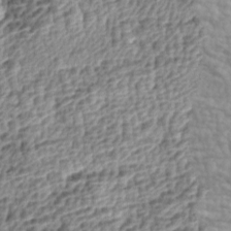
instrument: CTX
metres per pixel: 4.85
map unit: lAa
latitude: -4.6896
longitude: -122.2334
